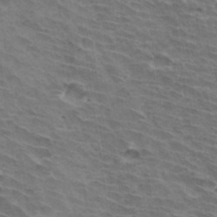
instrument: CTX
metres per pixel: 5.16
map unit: Hto
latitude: 33.5182
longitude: -42.9136
